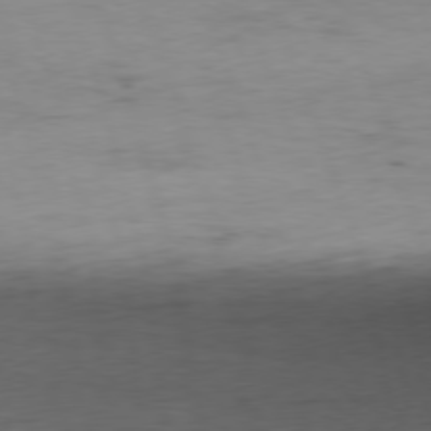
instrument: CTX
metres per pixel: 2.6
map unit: Ap
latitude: -76.8219
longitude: -73.1970
